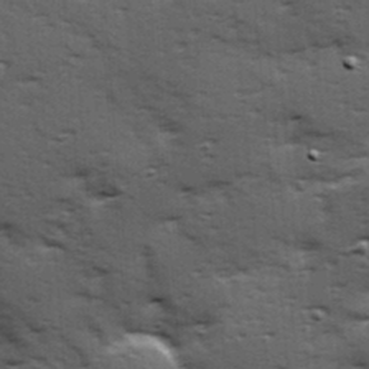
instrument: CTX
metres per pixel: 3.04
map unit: Hve
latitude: 24.2522
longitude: -96.4412
